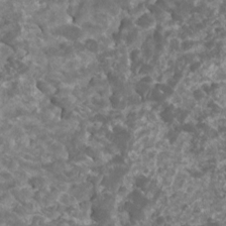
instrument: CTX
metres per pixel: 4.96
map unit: HNhu
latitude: 2.0255
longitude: -0.3845
